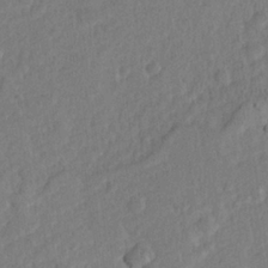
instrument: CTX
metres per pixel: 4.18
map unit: Hve
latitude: 25.0458
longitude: 144.1039
